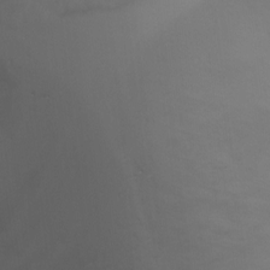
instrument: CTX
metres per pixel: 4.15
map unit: Ht
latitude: 0.7246
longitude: -21.4616
